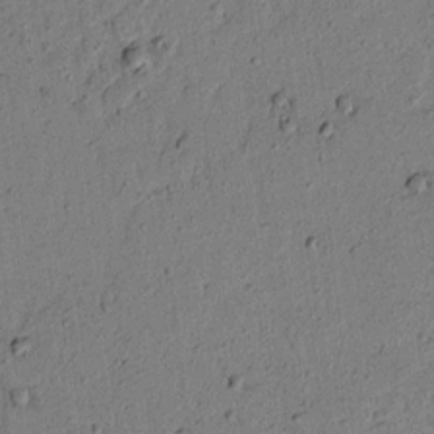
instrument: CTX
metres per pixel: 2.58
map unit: lAvf
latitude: 7.8961
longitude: 169.2187
